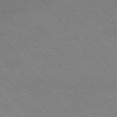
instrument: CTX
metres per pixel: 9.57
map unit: Hpe
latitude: -76.4251
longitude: -13.4616
